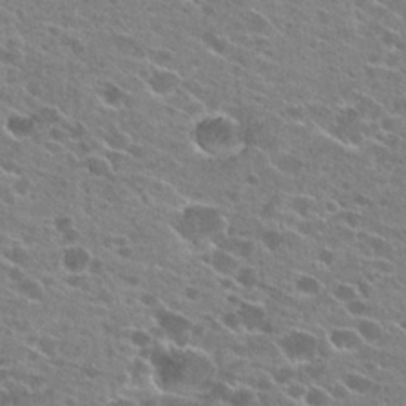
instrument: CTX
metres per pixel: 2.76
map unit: Hto
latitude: 23.7450
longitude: -42.7246
